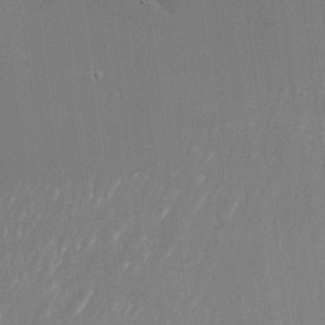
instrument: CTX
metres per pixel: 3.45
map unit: Nhu
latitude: -24.1228
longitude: -72.1767
